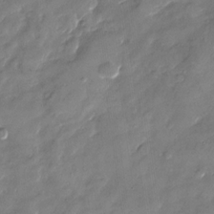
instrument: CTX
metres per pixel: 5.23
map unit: Nhu
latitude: -28.6707
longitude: -73.5372
